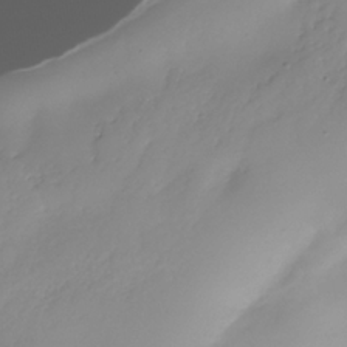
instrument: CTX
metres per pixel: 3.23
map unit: Nhe
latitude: -37.1809
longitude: -112.2711
